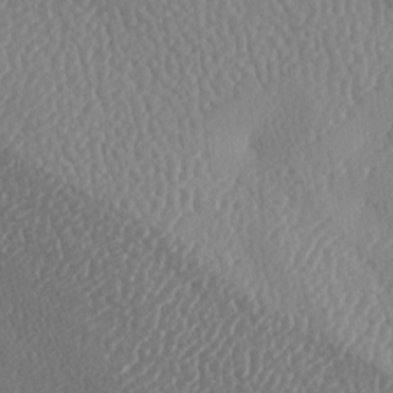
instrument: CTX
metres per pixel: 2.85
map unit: lAa
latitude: -8.6518
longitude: -128.6868
